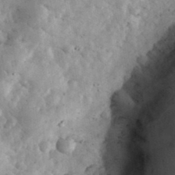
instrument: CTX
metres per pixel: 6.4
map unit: eHh
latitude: 34.3467
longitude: -68.8191
